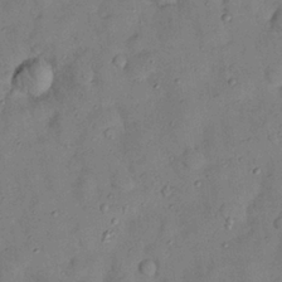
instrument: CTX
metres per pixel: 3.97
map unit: Nhu
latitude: 25.9339
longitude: -73.4049
